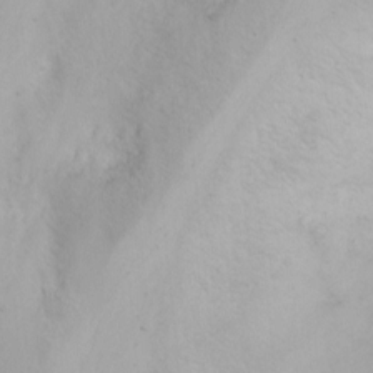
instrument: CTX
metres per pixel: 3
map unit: Nhu
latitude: -3.1242
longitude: -73.4049
